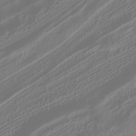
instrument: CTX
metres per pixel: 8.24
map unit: HNhu
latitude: -41.5966
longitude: 106.4629
